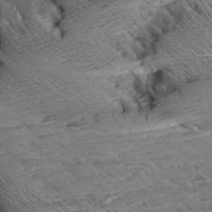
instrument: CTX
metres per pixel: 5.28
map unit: Aa
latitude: 9.9150
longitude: -141.5371
